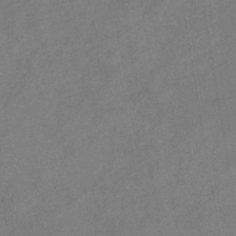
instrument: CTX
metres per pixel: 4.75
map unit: eHb
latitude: -34.1984
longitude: 74.3873
